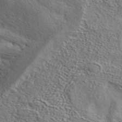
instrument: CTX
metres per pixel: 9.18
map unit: ANa
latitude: 41.3859
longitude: 55.7667
